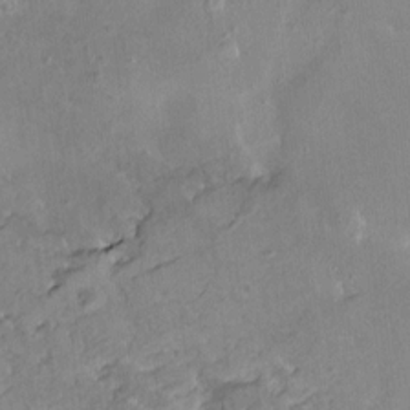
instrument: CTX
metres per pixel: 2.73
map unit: HNhu
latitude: 5.3859
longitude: 3.9556
